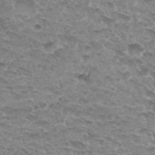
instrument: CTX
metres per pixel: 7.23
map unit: Hto
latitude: 31.7261
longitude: -48.1389
